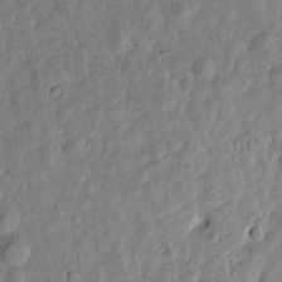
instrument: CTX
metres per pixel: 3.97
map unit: Htu
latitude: 1.2159
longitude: -179.5938
